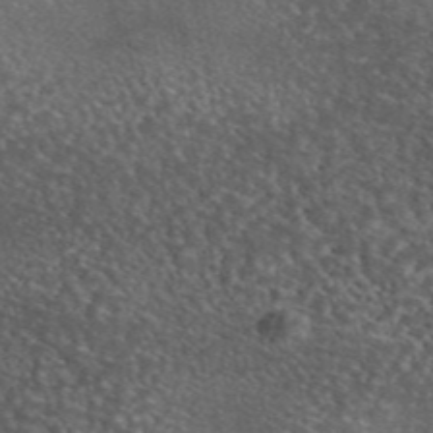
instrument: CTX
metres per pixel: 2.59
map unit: eAb
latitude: 45.7449
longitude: 113.9745
